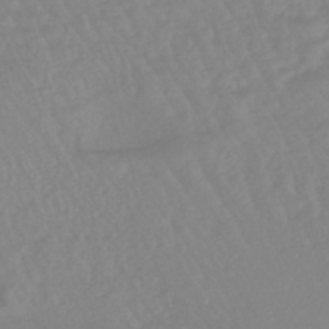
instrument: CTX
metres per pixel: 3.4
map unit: eHb
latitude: -45.4643
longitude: 84.5762
